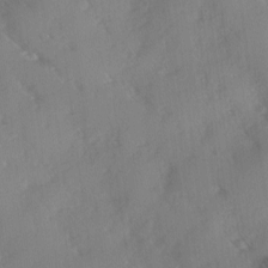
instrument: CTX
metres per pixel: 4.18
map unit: Ave
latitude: 0.1011
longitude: -111.4427
